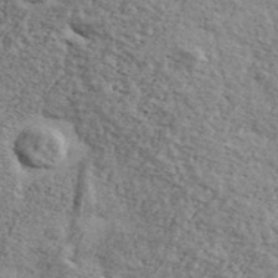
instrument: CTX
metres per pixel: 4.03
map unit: Ave
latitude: 41.3103
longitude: -109.0458
